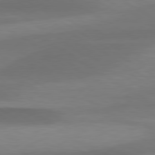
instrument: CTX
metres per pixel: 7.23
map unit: lApd
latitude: 79.7072
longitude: -87.9150
